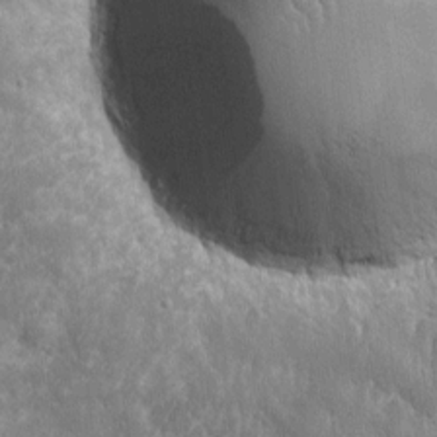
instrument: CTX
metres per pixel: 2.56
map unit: eHh
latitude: 10.2712
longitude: -70.2711
